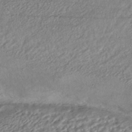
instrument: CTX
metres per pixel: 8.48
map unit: HNhu
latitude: -44.7085
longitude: 104.0472
